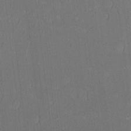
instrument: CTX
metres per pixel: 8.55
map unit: HNhu
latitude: 1.8394
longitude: 0.4440
